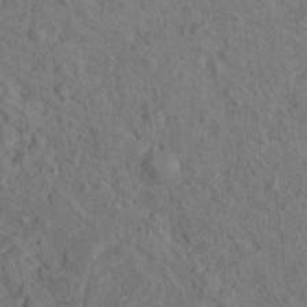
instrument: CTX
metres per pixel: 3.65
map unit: Hto
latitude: 15.8773
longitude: -31.0081
